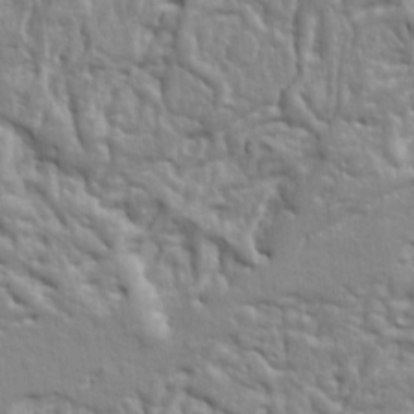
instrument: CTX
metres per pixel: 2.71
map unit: Ht
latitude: 8.3467
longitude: -77.3481
